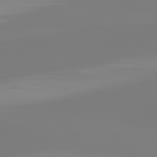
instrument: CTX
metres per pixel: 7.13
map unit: lApd
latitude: 81.8583
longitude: -159.9717
